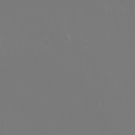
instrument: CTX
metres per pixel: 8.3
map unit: eHh
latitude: -2.0472
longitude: -75.9150
